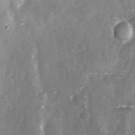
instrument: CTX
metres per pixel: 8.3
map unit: Ave
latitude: 0.6490
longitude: -112.3467
